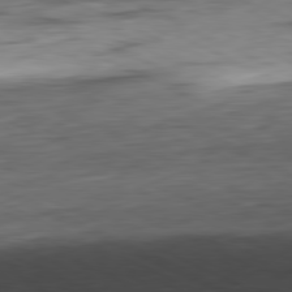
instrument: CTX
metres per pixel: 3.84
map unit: Ap
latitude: -81.2565
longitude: -68.8380
